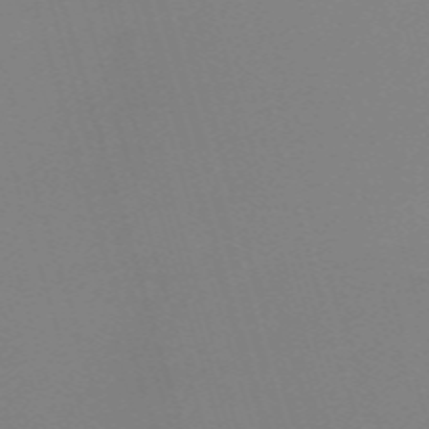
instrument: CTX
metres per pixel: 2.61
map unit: eHh
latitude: -62.2550
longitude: 50.9542
